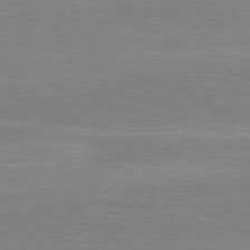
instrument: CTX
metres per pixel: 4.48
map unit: lApd
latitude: 80.6679
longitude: 170.2362
